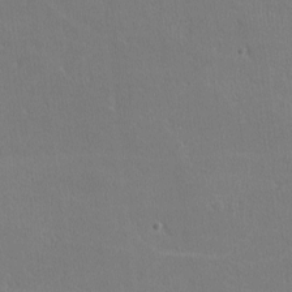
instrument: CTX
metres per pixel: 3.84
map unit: lHvf
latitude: -11.9367
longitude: -99.9717
